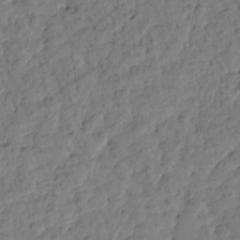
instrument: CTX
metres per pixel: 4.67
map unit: Htu
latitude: 1.5560
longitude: 179.9745
